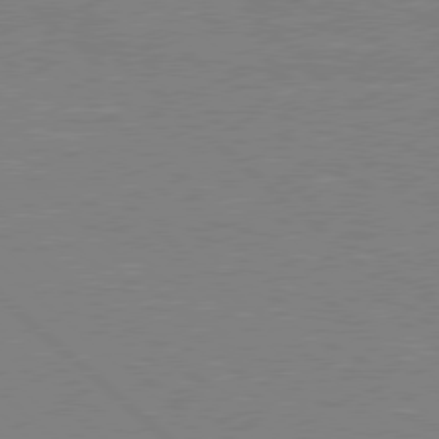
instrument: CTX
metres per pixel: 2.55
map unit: Hpe
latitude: 78.1578
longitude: -122.8002
